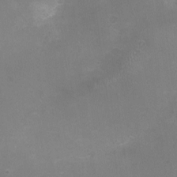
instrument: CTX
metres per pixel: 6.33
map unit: Nhu
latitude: -16.3496
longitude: -57.4615
